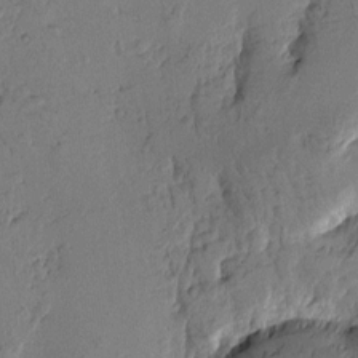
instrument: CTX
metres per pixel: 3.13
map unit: Htu
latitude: -1.2943
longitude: -176.5545
